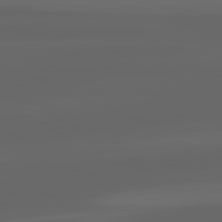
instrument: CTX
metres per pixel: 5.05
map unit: lApd
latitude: 83.0458
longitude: -134.2711
